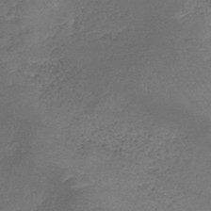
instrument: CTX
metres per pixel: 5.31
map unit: lHb
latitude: -39.9556
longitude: 75.6533
